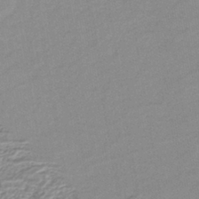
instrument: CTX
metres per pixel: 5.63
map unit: lHb
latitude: -41.3509
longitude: 62.3495
